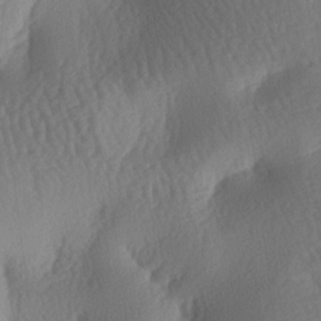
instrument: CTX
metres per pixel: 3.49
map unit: lAa
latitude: -7.9178
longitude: -128.1200
